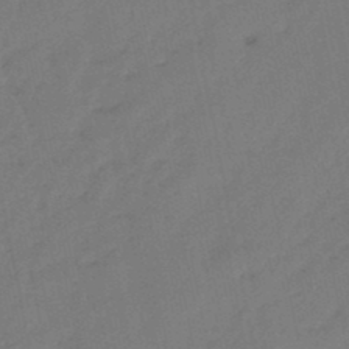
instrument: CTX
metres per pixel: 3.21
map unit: eHb
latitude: -46.7652
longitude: 81.0487
